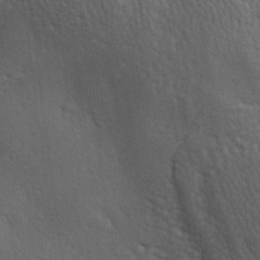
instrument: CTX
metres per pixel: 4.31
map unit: lAa
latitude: -7.2187
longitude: -125.4804
